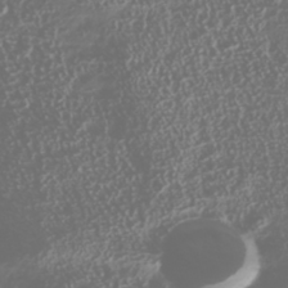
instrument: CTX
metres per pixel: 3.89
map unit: Nhu
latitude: -41.1998
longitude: -86.1767
